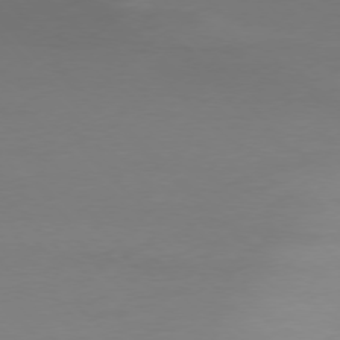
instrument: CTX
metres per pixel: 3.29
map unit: Ap
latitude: -77.5210
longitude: -68.3090
